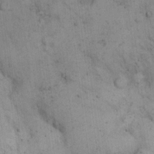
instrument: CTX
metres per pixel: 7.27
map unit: eHh
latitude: 17.4615
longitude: -63.4238
